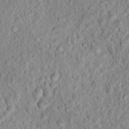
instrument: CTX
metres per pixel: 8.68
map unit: Hto
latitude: 17.4049
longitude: -34.6679
